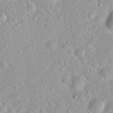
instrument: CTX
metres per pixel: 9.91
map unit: Hto
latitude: 21.2537
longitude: -52.8758
